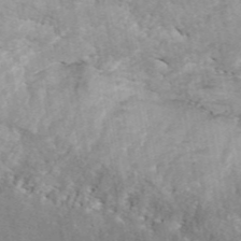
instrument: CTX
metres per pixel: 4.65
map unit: ANa
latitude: 45.0647
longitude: 46.3495
